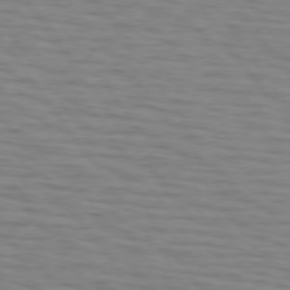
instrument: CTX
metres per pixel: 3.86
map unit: lApd
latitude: 74.7624
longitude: -71.6883
